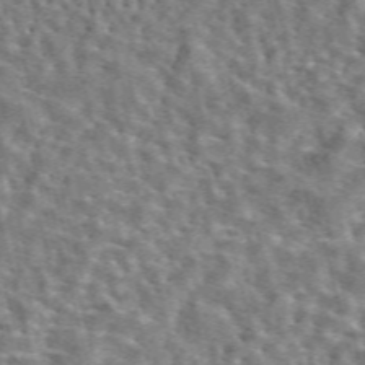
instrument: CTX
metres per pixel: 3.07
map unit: eAb
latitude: 44.2711
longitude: 111.4265
